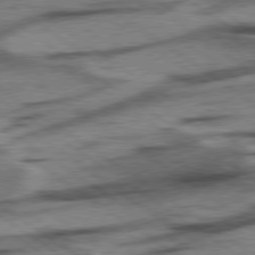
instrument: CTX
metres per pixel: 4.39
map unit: lApd
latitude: 78.4412
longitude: -53.9150
